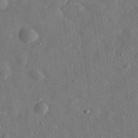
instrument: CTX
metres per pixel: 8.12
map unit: eHh
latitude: 31.7639
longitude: -75.6127
